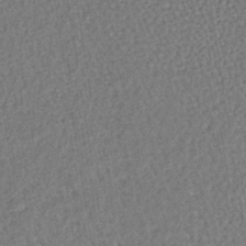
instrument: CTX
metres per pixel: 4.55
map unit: lHb
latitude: -38.6330
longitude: 62.4062
